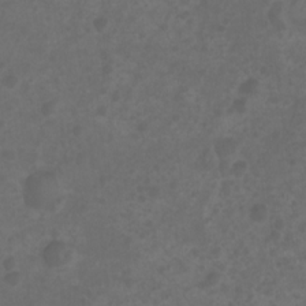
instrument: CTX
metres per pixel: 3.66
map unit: Ht
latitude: 2.1578
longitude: -22.8002
